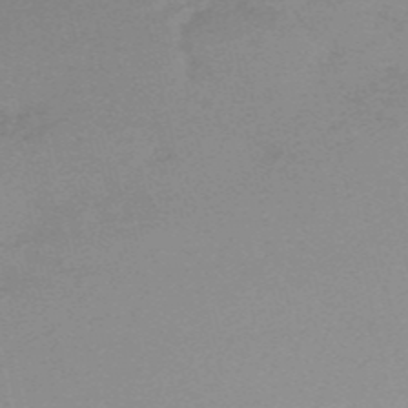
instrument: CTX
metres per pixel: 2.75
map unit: HNb
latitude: -54.7463
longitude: -41.1214
